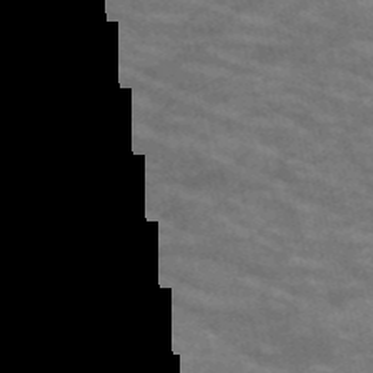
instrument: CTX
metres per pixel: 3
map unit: HNb
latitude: -53.4265
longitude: -44.1011
